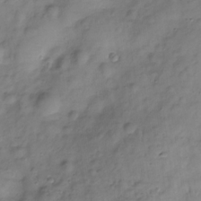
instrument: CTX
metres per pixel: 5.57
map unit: Hve
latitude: -29.2565
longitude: 94.3873
